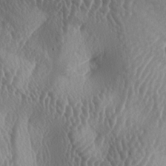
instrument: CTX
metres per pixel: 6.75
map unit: lAa
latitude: -6.0850
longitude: -128.7813
